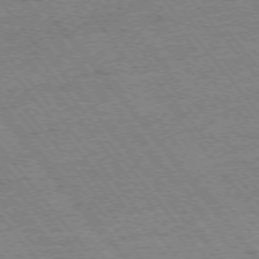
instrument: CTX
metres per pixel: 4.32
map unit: Ap
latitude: -75.8801
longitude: -87.4048
